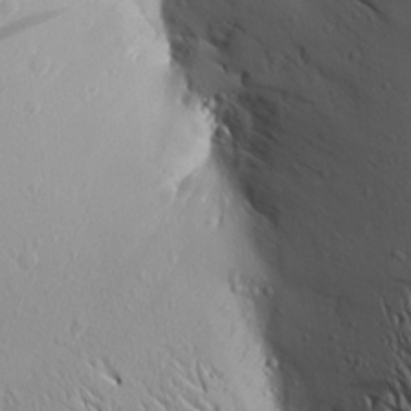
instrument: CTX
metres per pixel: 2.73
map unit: Aa
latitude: 17.2537
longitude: -147.6316
